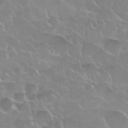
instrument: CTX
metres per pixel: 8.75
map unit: Nhu
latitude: 28.5168
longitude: -61.0836
